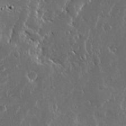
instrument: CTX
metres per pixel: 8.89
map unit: Ave
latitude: 14.2901
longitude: -138.5168
